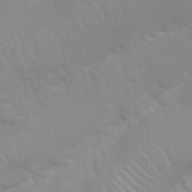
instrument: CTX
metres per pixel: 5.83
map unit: Nhu
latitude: 26.8191
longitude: -61.8016
